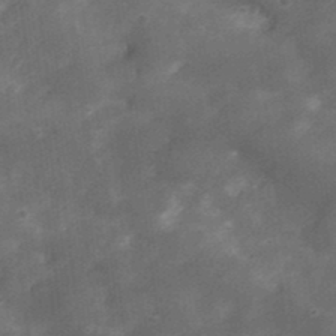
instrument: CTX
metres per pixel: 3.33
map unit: Nhu
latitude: 3.1025
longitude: -18.1766
